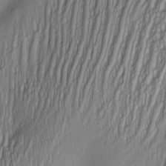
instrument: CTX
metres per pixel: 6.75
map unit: Nve
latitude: -23.2187
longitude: -137.6883
